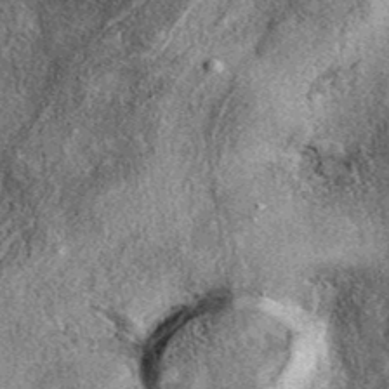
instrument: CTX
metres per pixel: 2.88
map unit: eAb
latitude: 39.8394
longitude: 107.8611
